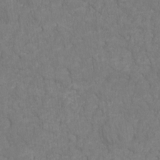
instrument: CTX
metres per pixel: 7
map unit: HNhu
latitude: -20.9352
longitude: 85.7099
